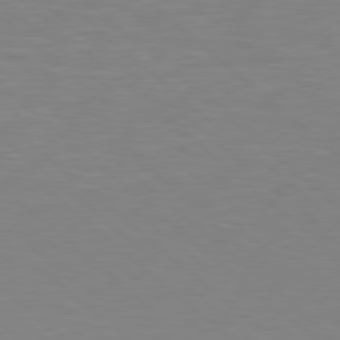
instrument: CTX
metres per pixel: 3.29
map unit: lApd
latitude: 78.8191
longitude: -176.1011
